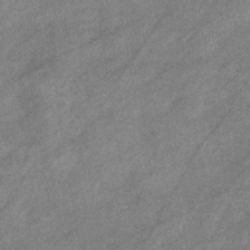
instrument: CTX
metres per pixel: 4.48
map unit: eHb
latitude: -40.6329
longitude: 81.8234
